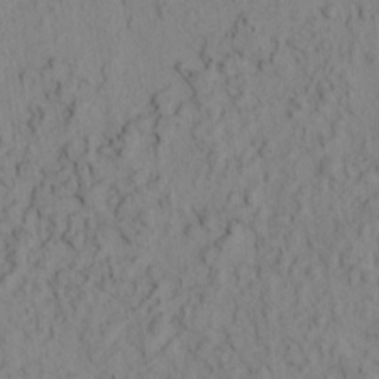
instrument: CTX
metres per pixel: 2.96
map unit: eHh
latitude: -0.8408
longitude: 16.9542
